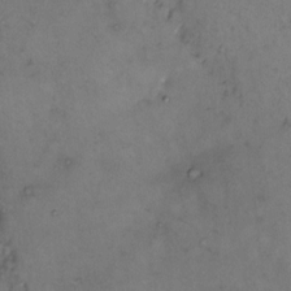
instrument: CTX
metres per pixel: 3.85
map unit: eHh
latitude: 9.4804
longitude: -62.4979
